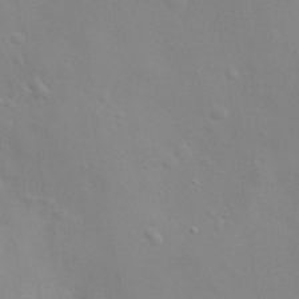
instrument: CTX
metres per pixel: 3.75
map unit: eHh
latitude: 31.7072
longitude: -58.1578
